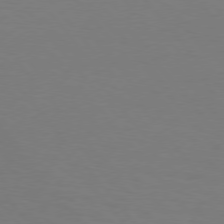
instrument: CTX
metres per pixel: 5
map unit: Hpe
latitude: 75.8772
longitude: -132.2523
